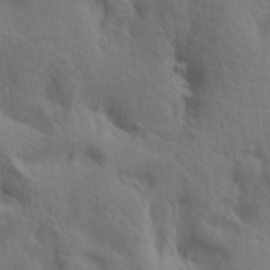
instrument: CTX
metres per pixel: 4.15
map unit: lAa
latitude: 19.3292
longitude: -138.9136
